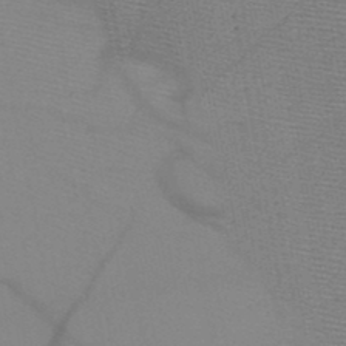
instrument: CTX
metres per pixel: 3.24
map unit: HNb
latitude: -48.3307
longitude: -40.4223
